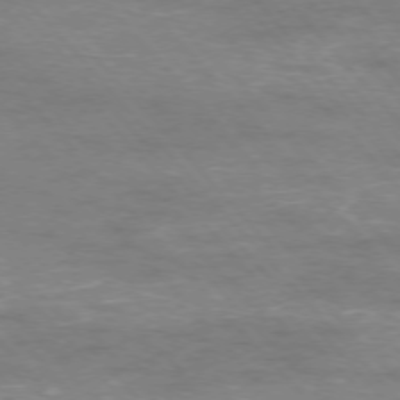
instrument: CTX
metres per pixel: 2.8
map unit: Ap
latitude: -76.3684
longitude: -61.4237
